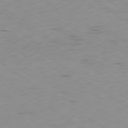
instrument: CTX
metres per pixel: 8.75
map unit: Ap
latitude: -79.7477
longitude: -72.5546
